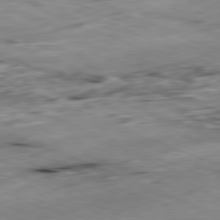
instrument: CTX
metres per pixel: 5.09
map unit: Ap
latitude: -81.7667
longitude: -82.7624
